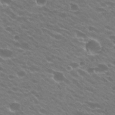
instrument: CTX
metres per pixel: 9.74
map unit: Hto
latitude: 24.4601
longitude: -37.1592
